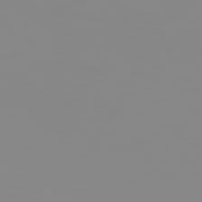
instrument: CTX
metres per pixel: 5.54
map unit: Hpe
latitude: 74.9514
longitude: -128.6490
